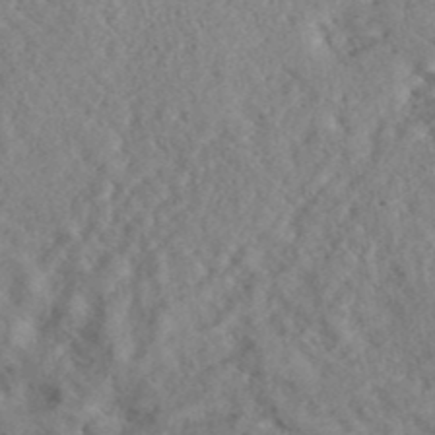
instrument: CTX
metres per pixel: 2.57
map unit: ANa
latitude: 40.8946
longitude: 18.5385
